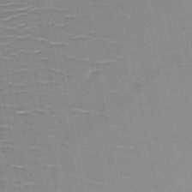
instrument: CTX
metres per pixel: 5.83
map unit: HNb
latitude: -49.1054
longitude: -48.2711
